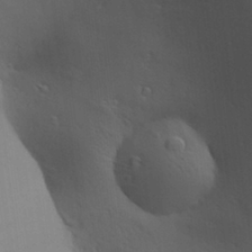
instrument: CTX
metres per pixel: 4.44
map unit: Aa
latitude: 27.8395
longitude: -138.6679
